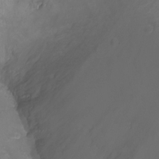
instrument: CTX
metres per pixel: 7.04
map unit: Ht
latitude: -2.0283
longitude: -18.6112
